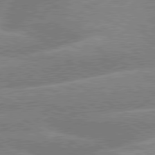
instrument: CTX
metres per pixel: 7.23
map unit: lApd
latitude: 79.7639
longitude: -133.4993
